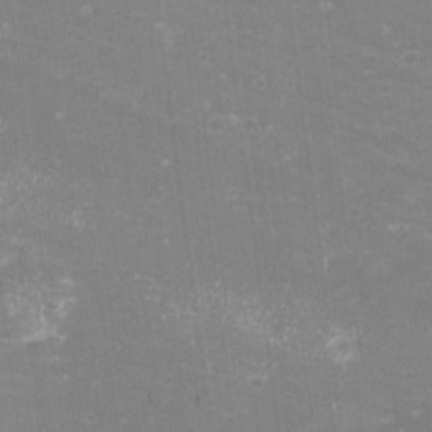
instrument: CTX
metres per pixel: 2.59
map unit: eHh
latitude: -11.6533
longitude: -62.5924
